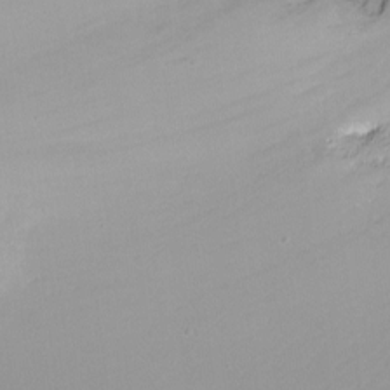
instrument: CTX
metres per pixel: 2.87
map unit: Hto
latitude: -6.3684
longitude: -48.9325
